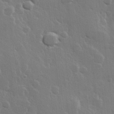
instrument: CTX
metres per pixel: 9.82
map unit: Hve
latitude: 22.5924
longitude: 148.5763
